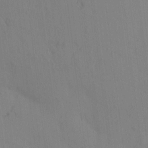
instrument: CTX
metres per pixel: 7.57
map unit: eHh
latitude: -0.7841
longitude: 17.6155
